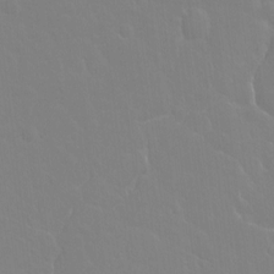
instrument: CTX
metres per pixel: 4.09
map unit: Hto
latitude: -3.7477
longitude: -35.0458
